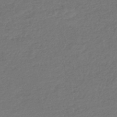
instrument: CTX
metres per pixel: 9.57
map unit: HNhu
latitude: -47.5210
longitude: 96.9353
